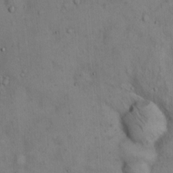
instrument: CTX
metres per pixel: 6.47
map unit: Hto
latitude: 14.5168
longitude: -59.6316
